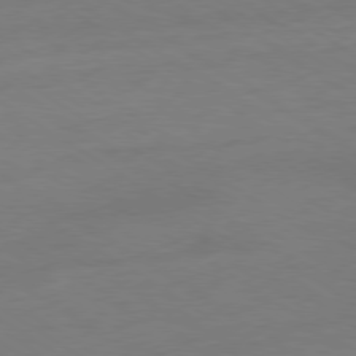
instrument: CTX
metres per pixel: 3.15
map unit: Ap
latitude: -79.7855
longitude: -65.1592
